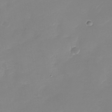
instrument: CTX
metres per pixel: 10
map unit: Nhu
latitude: -28.6707
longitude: -67.7827
